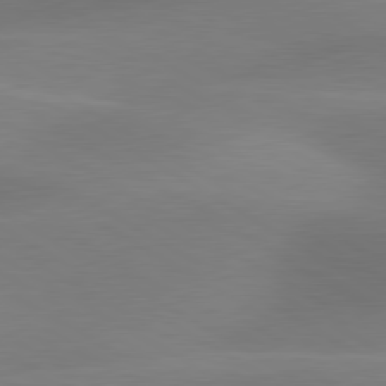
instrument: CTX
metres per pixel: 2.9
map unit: lApd
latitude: 79.9906
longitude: -88.4223
